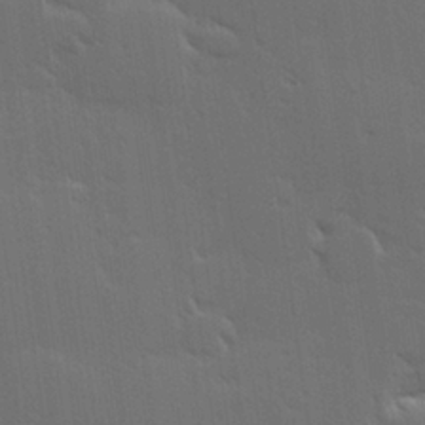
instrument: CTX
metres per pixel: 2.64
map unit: Hve
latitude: 27.2348
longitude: -94.1011
